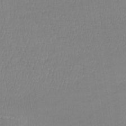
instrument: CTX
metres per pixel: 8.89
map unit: lHb
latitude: -41.1809
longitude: 65.9556
